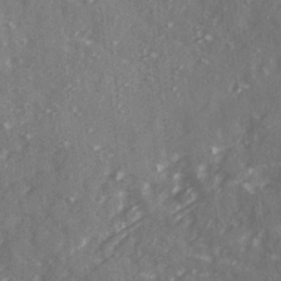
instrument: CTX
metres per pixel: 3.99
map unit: Ave
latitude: 19.5371
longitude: -130.7058
